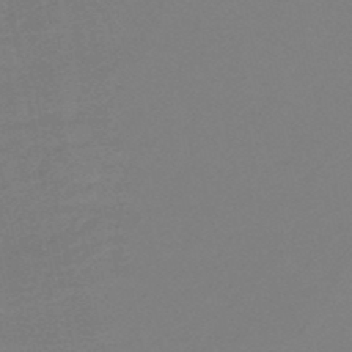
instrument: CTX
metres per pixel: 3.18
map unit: eHb
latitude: -48.8975
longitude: 86.4818
